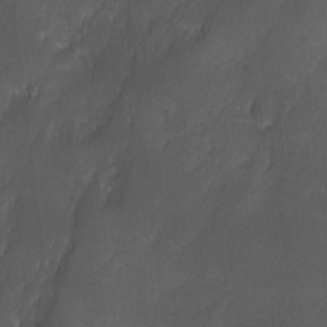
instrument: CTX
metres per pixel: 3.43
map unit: Ave
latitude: -10.9353
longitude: -121.6316
